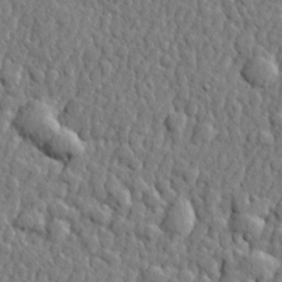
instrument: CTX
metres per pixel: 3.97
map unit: lHvf
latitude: 22.2711
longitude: 143.1053
